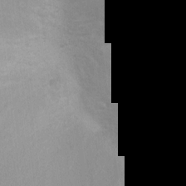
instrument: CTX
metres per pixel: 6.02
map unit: Ht
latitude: 3.0080
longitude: -25.5560
